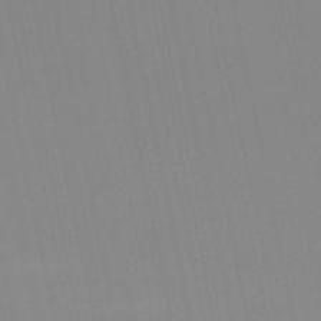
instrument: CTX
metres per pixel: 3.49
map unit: HNb
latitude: -50.8030
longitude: -50.7435
